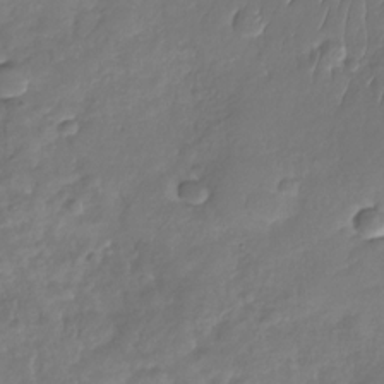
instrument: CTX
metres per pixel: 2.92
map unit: Nhu
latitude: -29.1809
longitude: -61.5938
